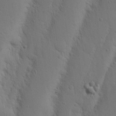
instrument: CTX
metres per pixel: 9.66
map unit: Nhu
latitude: 19.6505
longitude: -75.5182
